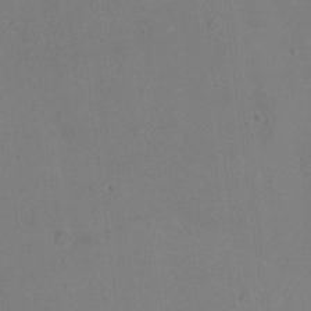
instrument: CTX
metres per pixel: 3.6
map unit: Hto
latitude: 0.5923
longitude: -33.7828
